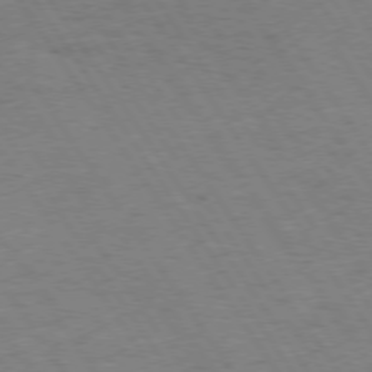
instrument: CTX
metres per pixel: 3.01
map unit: Hpe
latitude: 73.8206
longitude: -140.6868
